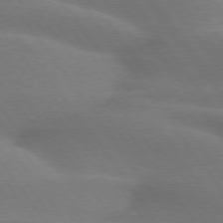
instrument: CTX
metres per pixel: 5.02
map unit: lApd
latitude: 75.1214
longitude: -59.4426
